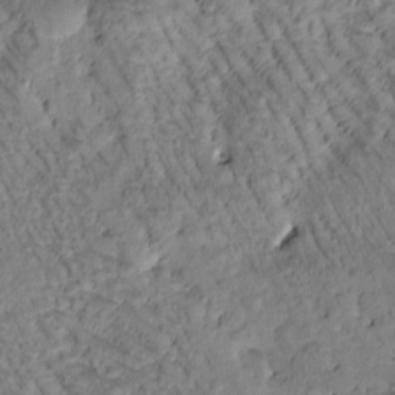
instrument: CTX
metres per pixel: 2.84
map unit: Htu
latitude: -1.0487
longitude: 172.1417
